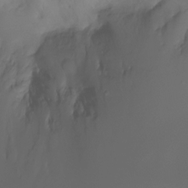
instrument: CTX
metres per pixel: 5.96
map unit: Ht
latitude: -7.9556
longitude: -29.8016
